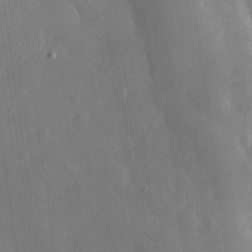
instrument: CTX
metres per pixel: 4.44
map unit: eHh
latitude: 28.6868
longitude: -79.2915
